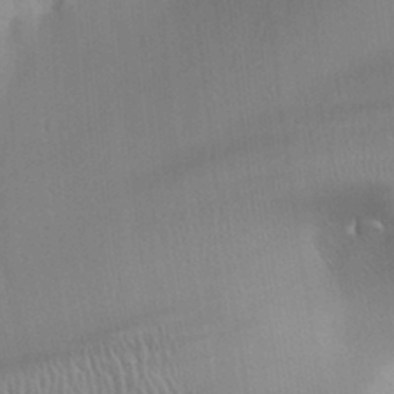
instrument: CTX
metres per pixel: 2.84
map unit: Aa
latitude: 31.8584
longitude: -140.5734
